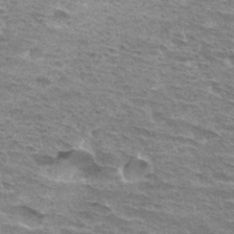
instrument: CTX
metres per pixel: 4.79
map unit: Hto
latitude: 33.0270
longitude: -44.9891
